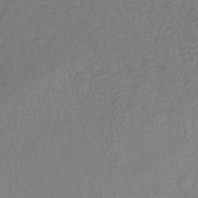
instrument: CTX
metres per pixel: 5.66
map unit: lHb
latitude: -38.1228
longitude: 68.8219
